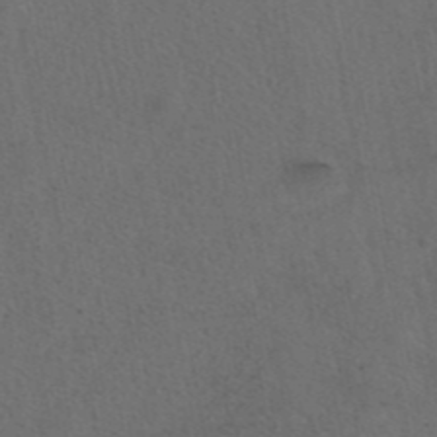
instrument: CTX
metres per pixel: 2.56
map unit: eAb
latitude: 43.3104
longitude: 104.5951
